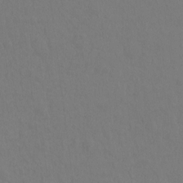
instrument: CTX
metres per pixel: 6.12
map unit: Hto
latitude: -10.8786
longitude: -38.2333
